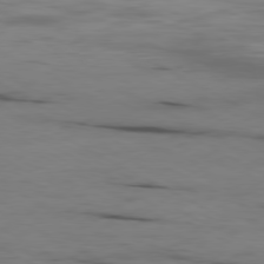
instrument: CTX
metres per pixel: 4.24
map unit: Ap
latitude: -80.4629
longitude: -94.7247
